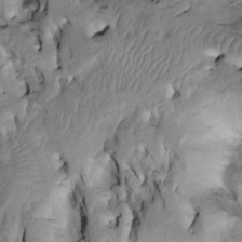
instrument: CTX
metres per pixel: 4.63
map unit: Htu
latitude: -3.1998
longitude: 150.1794
